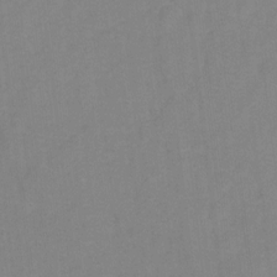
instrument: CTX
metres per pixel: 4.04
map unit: Hto
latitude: 5.4615
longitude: -32.1956
